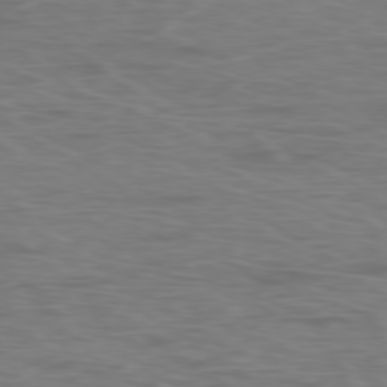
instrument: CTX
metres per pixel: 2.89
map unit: Ap
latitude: -78.1416
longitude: -75.5749
